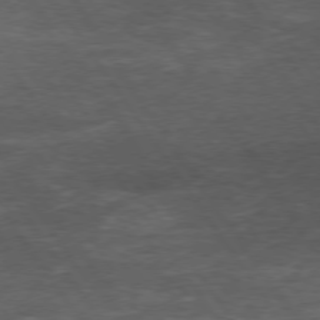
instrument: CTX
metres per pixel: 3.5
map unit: Hpe
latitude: 74.5924
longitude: -142.5735
